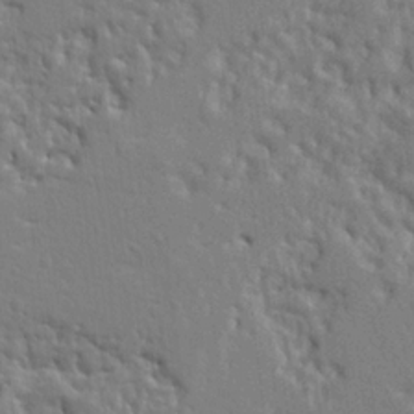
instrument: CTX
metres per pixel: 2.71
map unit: Ht
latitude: 9.1403
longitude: -77.2915
